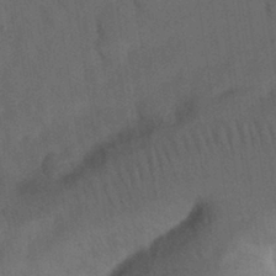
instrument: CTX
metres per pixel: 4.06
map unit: Nhu
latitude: 26.5546
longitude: -70.6868
